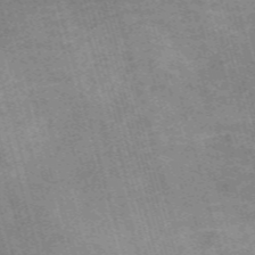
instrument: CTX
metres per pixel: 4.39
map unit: Nve
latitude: -59.1998
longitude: 65.9367
